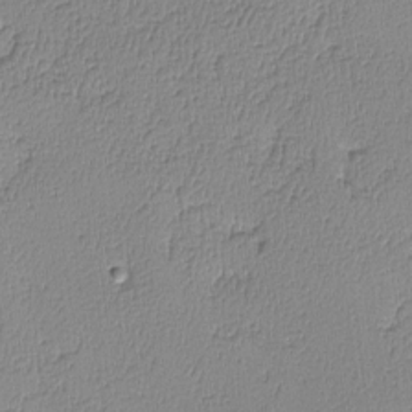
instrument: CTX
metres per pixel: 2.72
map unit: lHvf
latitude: -13.2187
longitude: -100.0255
